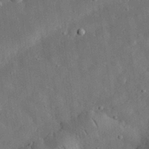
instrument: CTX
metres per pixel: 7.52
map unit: eHh
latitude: 31.3104
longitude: -77.1403
